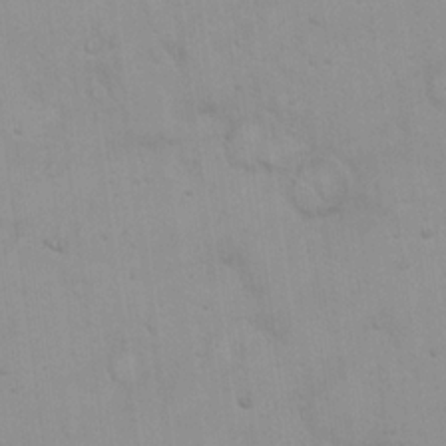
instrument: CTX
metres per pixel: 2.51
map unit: eHh
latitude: 19.7638
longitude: -60.0822
